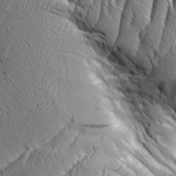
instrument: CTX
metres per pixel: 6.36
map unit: Aa
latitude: 8.0633
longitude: -129.9528
